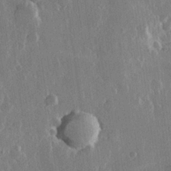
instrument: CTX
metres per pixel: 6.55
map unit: Hve
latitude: 23.0458
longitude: 147.9745
